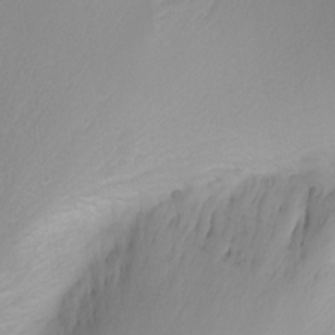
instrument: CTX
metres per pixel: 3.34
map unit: Nhu
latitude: -0.4251
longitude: -78.2145
